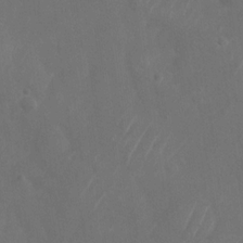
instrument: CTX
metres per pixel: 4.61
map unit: Nhu
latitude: -29.0298
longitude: -58.2712
